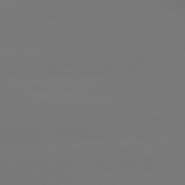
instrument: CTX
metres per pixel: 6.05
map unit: lApd
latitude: 80.8380
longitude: -148.0444
